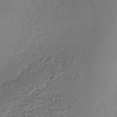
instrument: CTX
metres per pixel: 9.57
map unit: HNhu
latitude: -42.9352
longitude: 102.2928
